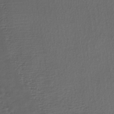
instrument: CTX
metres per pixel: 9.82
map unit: lHb
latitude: -37.4076
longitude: 69.3320
